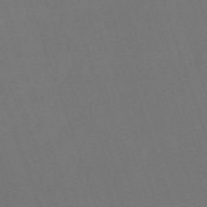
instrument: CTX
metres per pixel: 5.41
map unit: eHh
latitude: -63.6155
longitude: 50.5952
